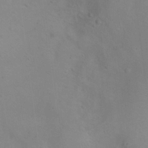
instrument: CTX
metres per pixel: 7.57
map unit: Nhu
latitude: 13.1781
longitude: -36.3279
